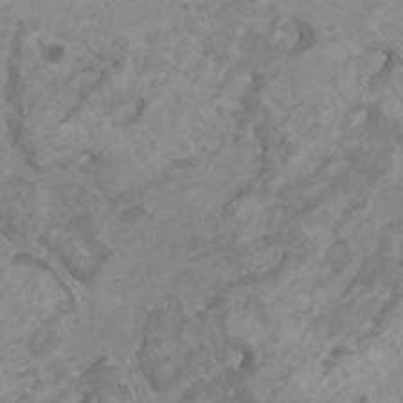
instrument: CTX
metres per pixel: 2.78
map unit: HNhu
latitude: 1.9339
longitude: -2.1011
